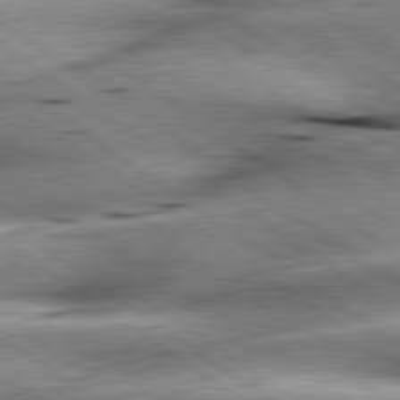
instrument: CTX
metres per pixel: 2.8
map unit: lApd
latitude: 79.7450
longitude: -141.0269
